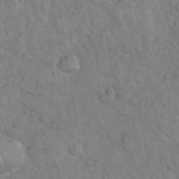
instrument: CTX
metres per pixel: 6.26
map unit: eHh
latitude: 35.4993
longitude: -64.5168
